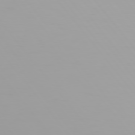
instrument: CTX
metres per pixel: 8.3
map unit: Hpe
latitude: 75.4426
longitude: -127.0459
